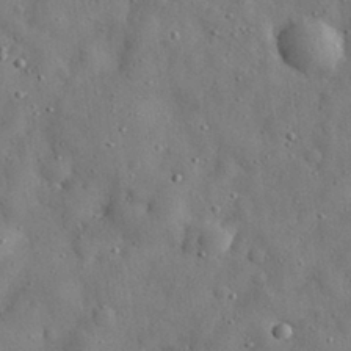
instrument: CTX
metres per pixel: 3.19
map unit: eHh
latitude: 30.7436
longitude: -73.5183
